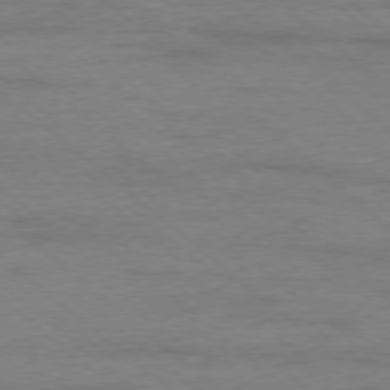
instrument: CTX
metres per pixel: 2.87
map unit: Ap
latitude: -78.1983
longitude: -93.1781
